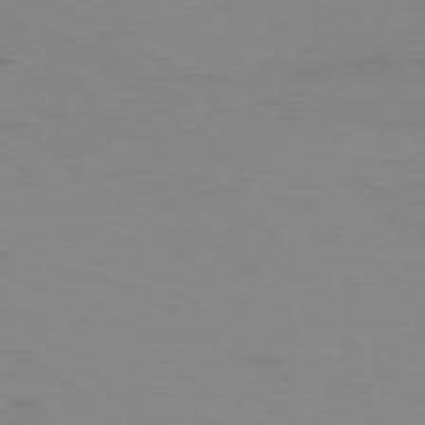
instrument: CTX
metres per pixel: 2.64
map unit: Ap
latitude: -79.2565
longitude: -71.9339
